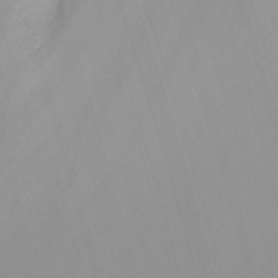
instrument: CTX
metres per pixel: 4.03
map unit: Nhu
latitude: -7.6344
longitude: -75.8583
